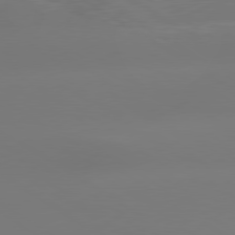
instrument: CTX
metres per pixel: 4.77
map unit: lApd
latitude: 79.3860
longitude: -143.8583
